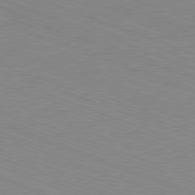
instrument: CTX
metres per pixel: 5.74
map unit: Ap
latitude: -81.3321
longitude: -74.0822
